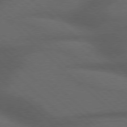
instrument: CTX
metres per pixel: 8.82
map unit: Hpe
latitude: 77.5371
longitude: -150.5545
